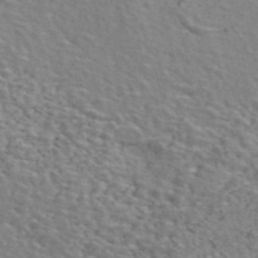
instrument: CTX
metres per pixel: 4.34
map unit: ANa
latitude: 48.3278
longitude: -76.3467
